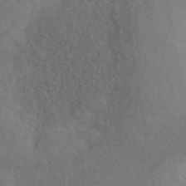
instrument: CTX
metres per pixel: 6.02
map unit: ANa
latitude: 42.3278
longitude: 52.2739
